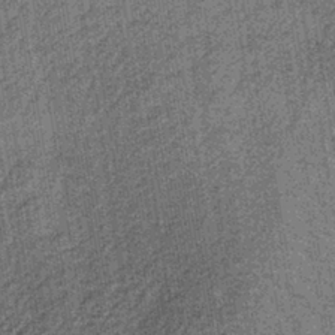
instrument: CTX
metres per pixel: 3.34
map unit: lHb
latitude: -39.1620
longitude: 64.4062
